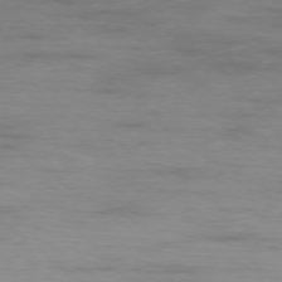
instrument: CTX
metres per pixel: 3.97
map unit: Ap
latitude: -77.8800
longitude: -94.3279
